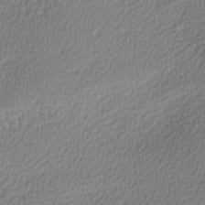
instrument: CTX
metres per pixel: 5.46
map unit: lAa
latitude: 0.6112
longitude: -116.1389
